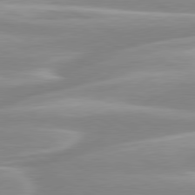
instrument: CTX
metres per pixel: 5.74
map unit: lApd
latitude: 80.1200
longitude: -128.9891
